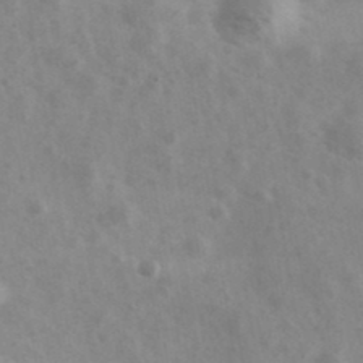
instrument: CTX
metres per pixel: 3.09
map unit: Ave
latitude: 39.2537
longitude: -106.8569
